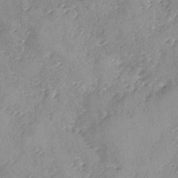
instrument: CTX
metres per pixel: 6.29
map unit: Ave
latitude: -8.6707
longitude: -117.7828
